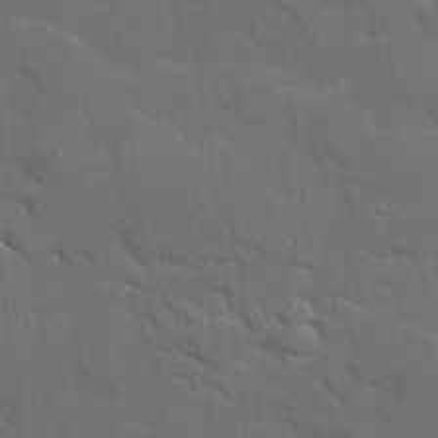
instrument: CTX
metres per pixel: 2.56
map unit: Ave
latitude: 19.0836
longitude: -128.5923
